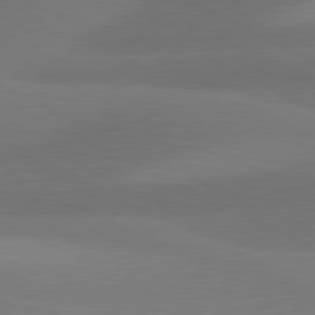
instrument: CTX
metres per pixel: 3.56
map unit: lApd
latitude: 81.0836
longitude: 126.9730
